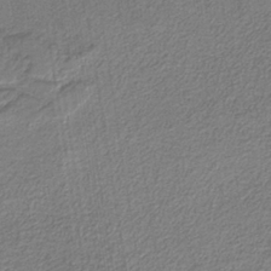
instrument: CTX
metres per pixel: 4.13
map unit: eAb
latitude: -38.1606
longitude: 52.3684
